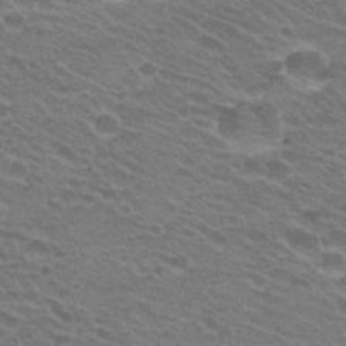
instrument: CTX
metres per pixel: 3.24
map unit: Hto
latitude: 24.9135
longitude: -30.2901
